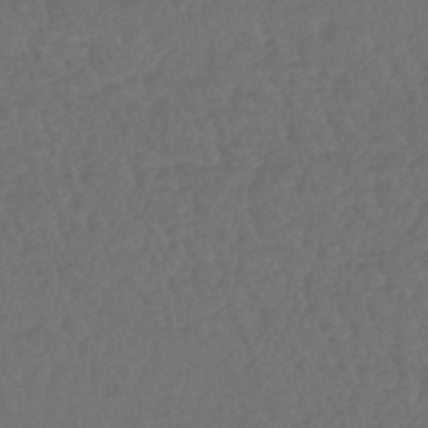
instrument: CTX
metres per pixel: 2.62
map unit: lHb
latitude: -42.9730
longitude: 68.8597
